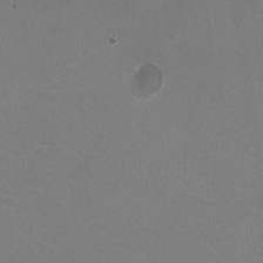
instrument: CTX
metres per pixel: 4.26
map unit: HNhu
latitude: -2.5006
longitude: -2.4979
